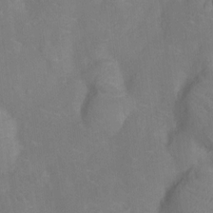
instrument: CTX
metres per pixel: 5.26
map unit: Nhu
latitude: -13.9745
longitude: -24.3656
